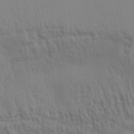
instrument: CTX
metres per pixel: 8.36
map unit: Aa
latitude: 31.5560
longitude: -135.8016
